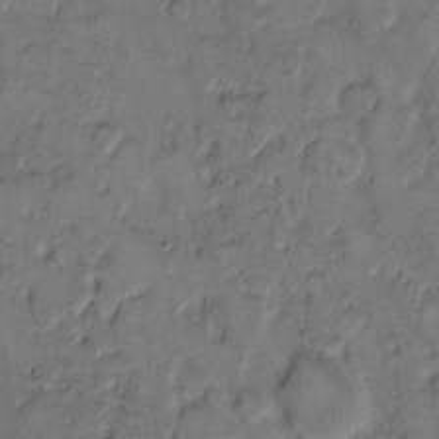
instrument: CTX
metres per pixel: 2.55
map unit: eHh
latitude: 9.1781
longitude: -62.4790
